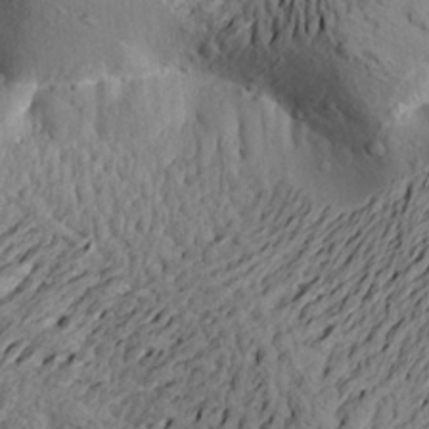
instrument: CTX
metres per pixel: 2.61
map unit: Aa
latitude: 21.4238
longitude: -149.9339
